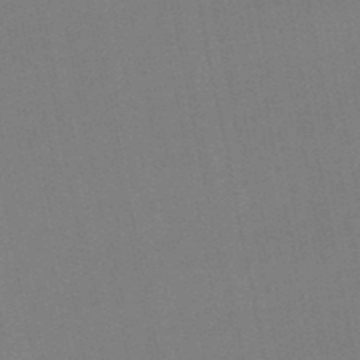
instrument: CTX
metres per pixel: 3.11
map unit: eHb
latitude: -50.2173
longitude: 72.2172
